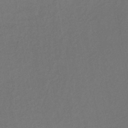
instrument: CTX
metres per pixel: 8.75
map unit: lHb
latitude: -39.6911
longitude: 69.3320
